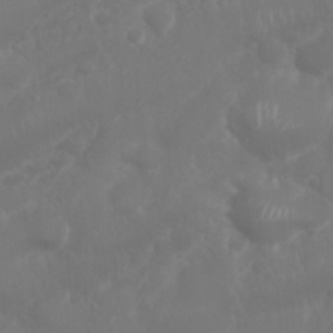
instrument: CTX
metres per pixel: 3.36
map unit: Nhu
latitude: 26.1578
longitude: -61.6883
